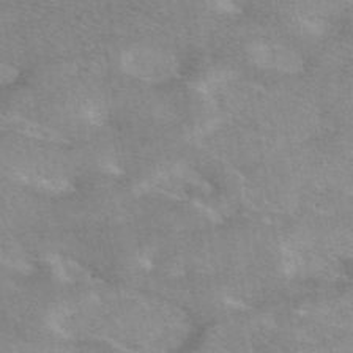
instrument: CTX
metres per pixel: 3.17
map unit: eAb
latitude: 48.2334
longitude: 120.8786
